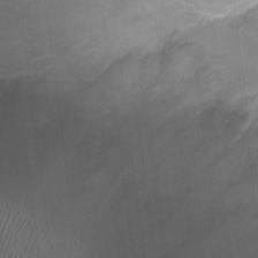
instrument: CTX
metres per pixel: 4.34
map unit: Ht
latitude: -0.5574
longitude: -17.3293
